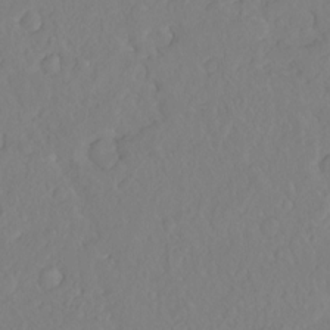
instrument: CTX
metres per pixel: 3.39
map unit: Hto
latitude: -8.0661
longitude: -46.7624
